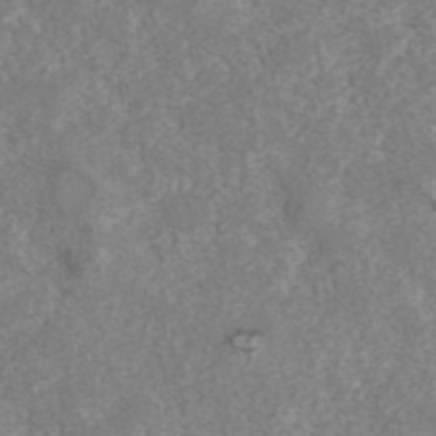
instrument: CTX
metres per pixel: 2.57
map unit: eAb
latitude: 42.6680
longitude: 105.2376
